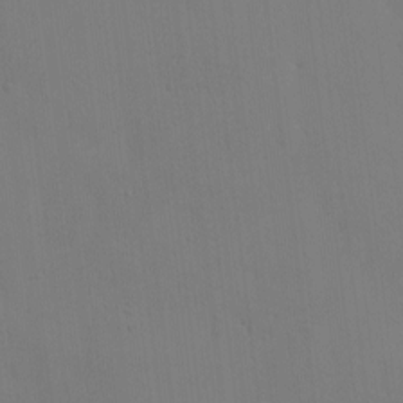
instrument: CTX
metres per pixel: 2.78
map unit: eHh
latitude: -3.7477
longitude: 19.5399
